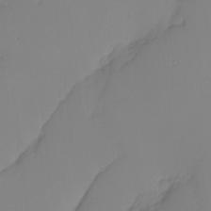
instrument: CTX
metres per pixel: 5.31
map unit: Nhu
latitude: -4.5007
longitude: -93.5182
